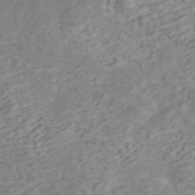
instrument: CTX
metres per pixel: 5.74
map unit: ANa
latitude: 45.8394
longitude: 22.3306
